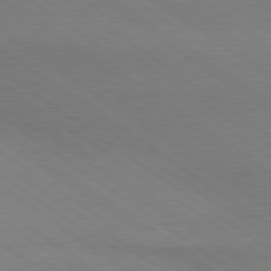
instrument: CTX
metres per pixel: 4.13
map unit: lApd
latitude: 79.3860
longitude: -177.8394
